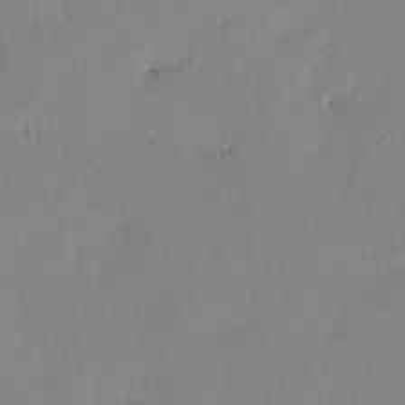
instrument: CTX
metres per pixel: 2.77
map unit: eHh
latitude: -3.5777
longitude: 17.7100
